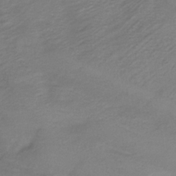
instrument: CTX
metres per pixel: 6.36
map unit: lHb
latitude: -34.9164
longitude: 66.3873
